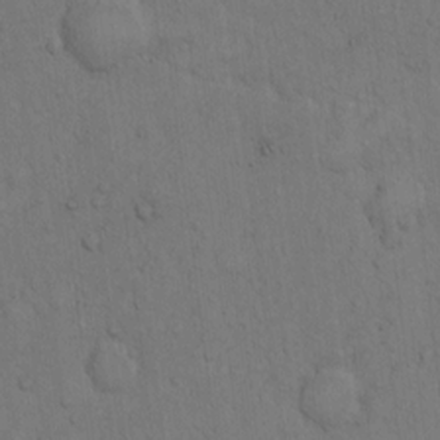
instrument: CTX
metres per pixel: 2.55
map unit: Hto
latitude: 11.8961
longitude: -57.9339
